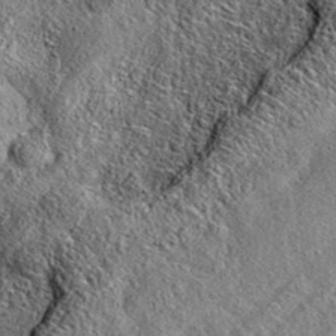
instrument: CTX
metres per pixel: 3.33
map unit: eAb
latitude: 36.6868
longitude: 109.9745
